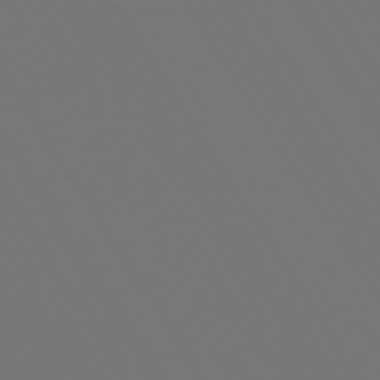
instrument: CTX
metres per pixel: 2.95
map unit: Hpe
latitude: 73.3482
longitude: -128.4223
